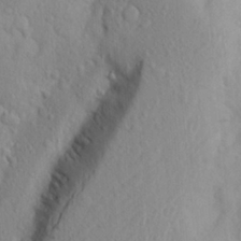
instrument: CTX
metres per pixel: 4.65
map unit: Aa
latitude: 25.2159
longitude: -146.8947
